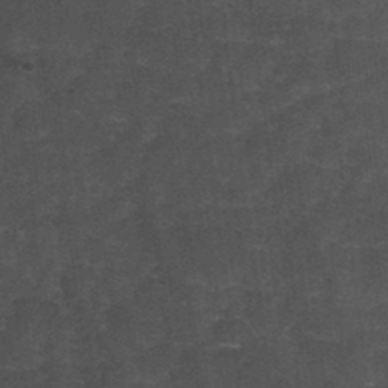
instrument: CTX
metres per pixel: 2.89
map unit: Hto
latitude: 35.3292
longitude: -53.1214
